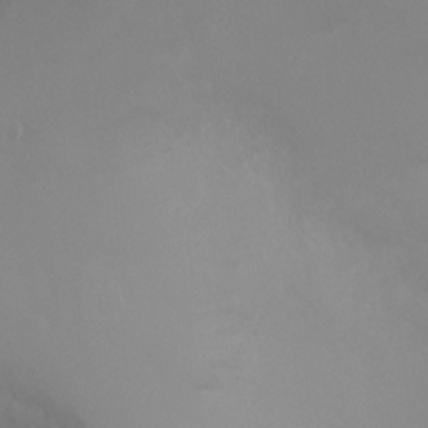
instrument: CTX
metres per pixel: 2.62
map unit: Ht
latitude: -4.5007
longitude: -24.3845
